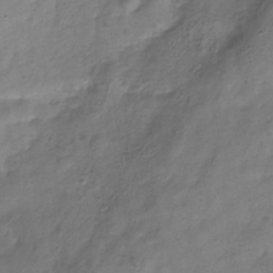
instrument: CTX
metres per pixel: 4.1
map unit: Hve
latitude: -33.5022
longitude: 90.8030
